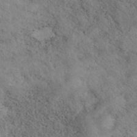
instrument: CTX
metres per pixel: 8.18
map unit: eAb
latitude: 39.2348
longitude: 113.0676
